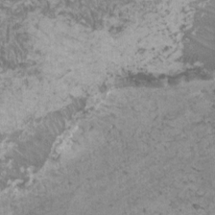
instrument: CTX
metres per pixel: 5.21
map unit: HNhu
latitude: 0.1200
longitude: 1.1054
